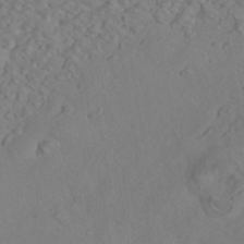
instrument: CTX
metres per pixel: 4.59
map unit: HNhu
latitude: -42.0283
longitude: 101.5588
